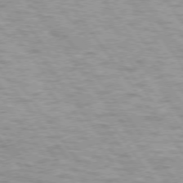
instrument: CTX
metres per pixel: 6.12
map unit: lApd
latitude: 75.0458
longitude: -48.2145
